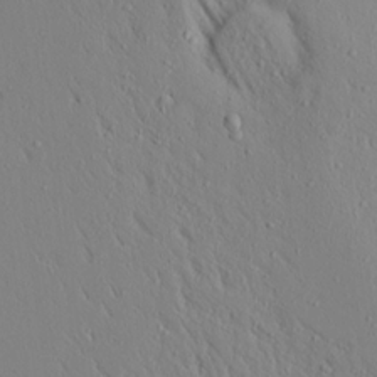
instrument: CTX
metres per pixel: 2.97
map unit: Aa
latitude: 18.0633
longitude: -147.8206
